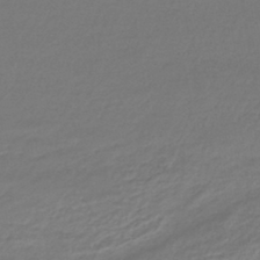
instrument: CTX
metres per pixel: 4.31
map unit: lHb
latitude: -42.8408
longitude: 73.2754
